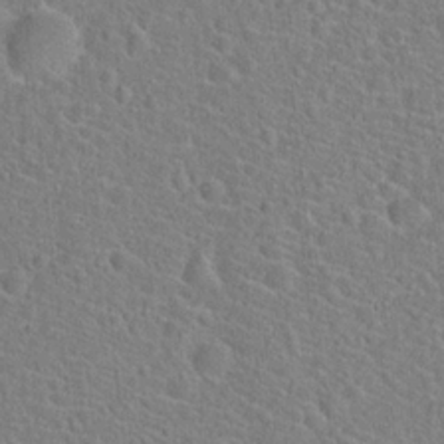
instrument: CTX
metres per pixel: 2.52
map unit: Hto
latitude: 21.4994
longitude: -45.2537
